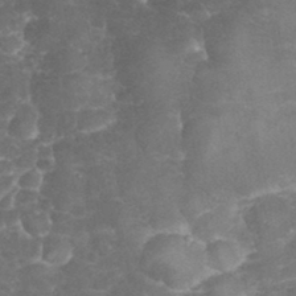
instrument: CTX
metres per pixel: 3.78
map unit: eHh
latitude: 32.1767
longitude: -63.7450
